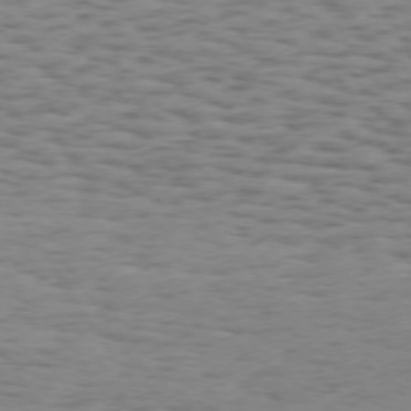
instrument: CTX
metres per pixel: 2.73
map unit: Hpe
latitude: 73.5560
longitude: -132.1578
